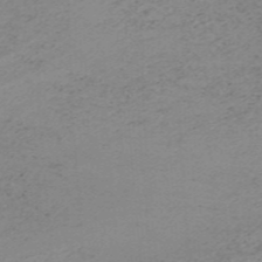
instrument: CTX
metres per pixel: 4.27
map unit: HNb
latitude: -45.3321
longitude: -46.0822
